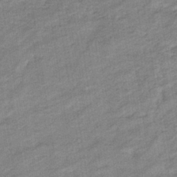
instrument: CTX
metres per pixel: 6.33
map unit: eHb
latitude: -37.1620
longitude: 77.8611
